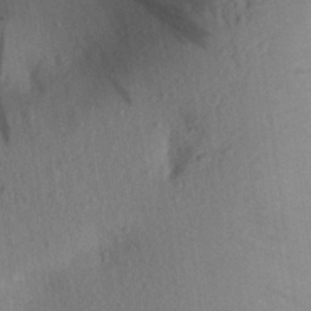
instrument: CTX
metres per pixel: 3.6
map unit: Aa
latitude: 28.9136
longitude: -145.8583
